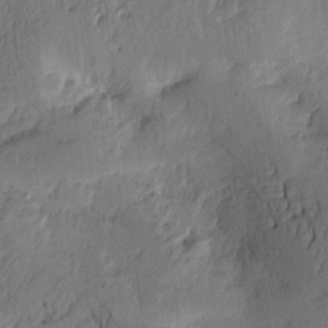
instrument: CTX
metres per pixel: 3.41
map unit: Htu
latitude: -2.8407
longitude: -176.7246
